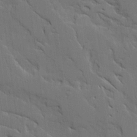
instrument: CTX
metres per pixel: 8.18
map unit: Ave
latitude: 18.7057
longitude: -128.5357
